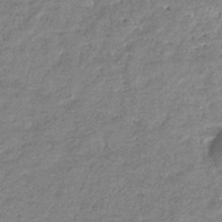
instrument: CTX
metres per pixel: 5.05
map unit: eHb
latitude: -38.0094
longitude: 78.2739
